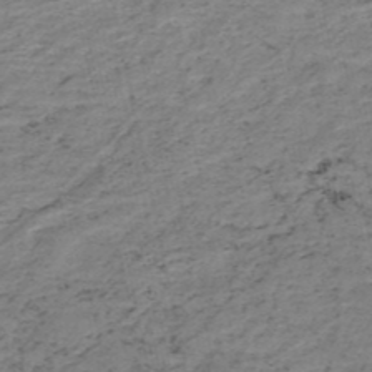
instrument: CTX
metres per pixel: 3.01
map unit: HNb
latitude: -51.7855
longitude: -53.1025
